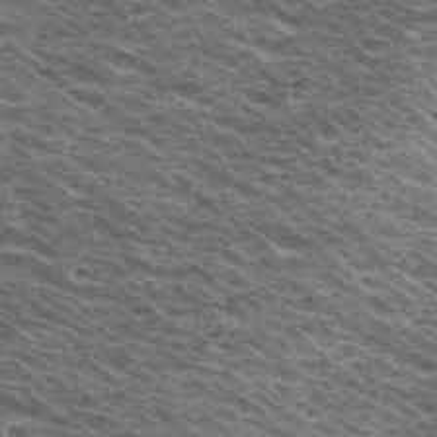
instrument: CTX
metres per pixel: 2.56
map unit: Hto
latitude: 34.1011
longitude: -40.0633
